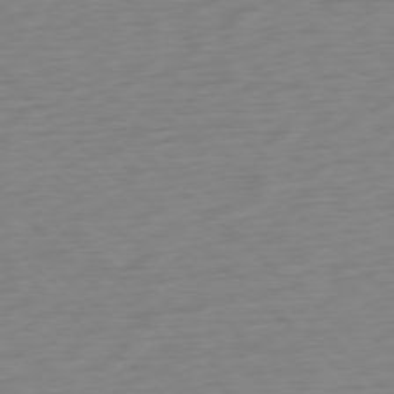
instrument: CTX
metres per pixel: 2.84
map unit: Ap
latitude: -77.7100
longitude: -77.9339
